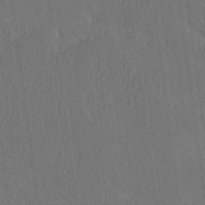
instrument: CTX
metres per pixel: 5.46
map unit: Ave
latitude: 19.3292
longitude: -137.5560
